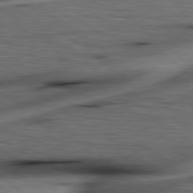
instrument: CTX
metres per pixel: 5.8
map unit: lApd
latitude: 79.1592
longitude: -140.1011
